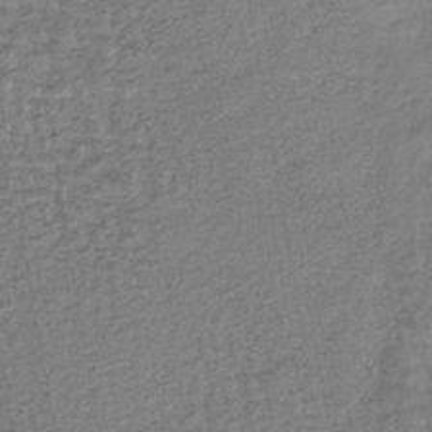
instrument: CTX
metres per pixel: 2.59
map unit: lHb
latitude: -40.7274
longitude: 71.4455
